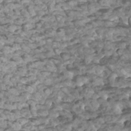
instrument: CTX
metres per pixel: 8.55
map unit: Htu
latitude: 3.0269
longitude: -21.2537
